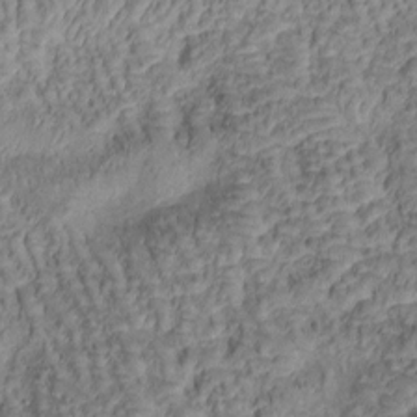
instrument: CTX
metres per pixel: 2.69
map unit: Htu
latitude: -1.0676
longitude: 171.1998
